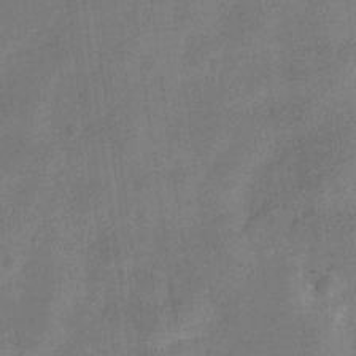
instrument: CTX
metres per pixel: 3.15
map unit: Nve
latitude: -24.7652
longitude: 106.7275
